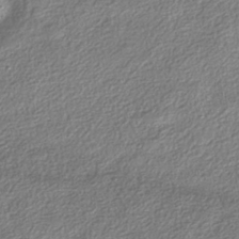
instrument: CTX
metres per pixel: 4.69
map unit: HNhu
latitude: -40.1983
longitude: 101.9178
